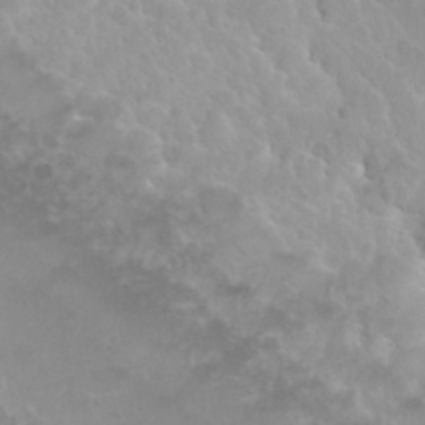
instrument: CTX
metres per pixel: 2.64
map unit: Nhu
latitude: 29.1403
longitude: -55.0269
